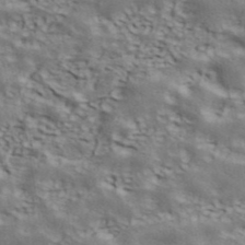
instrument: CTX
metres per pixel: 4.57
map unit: ANa
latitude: 42.9136
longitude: 48.6330
